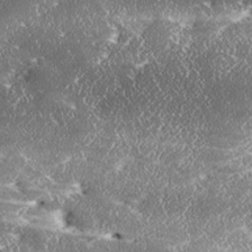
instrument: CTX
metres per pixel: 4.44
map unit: Ave
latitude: 17.7261
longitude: -137.3104
